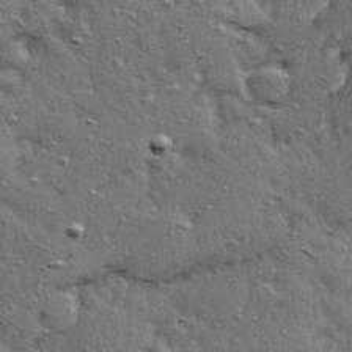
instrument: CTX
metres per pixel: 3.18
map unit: Ave
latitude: 15.8206
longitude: -104.4979
